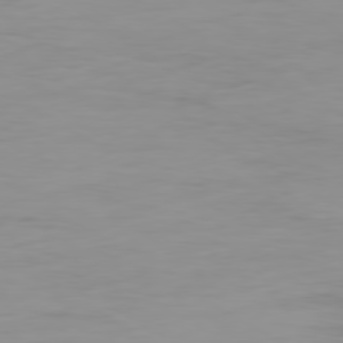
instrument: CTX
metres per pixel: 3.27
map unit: Ap
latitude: -79.6533
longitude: -76.5545
